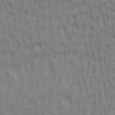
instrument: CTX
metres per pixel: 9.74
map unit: Aa
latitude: 29.9906
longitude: -139.5371
